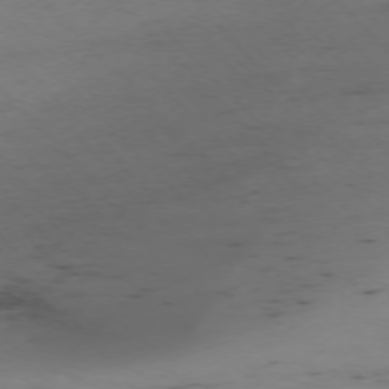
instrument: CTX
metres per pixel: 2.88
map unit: Ap
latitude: -75.1432
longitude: -78.7247
